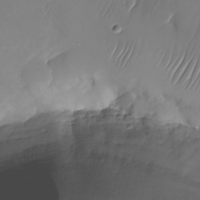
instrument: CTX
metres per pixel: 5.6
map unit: Nhu
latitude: -26.1038
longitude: -71.4048
